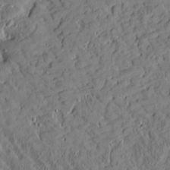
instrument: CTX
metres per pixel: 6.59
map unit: Htu
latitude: -3.1809
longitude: 174.6707
